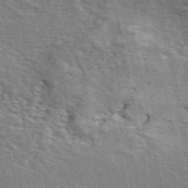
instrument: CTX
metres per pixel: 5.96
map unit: ANa
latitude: 48.2900
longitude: -75.5938
